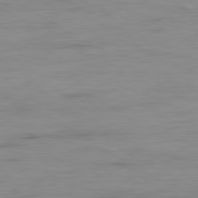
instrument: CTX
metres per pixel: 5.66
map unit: Ap
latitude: -79.5399
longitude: -77.6316
